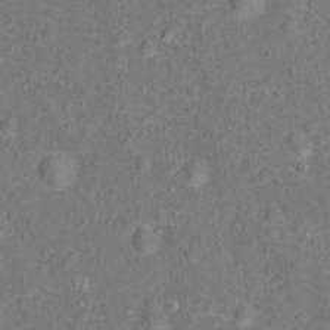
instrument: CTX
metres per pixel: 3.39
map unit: Hto
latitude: 15.0648
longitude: -41.7827
